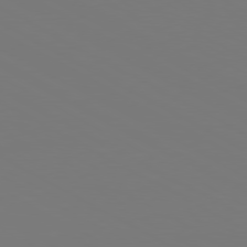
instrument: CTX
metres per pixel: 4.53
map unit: Ap
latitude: -80.4440
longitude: -59.4993
